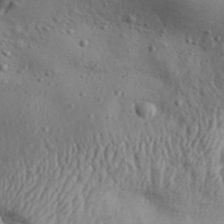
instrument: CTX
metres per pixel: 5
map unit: Aa
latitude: 31.9717
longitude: -135.1592
